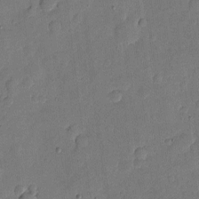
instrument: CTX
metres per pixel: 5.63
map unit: eHh
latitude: 4.6490
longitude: -72.1578
